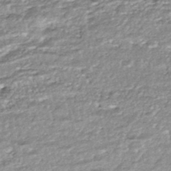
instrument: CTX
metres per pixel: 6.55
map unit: HNhu
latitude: -45.6344
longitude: 105.7666
